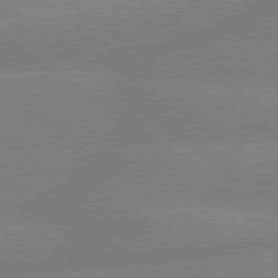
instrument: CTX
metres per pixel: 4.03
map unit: Hpe
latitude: 79.1592
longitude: -149.0836
